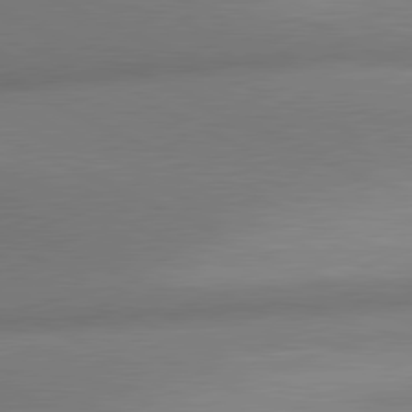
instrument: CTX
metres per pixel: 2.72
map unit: lApd
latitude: 80.8758
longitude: 130.9730
